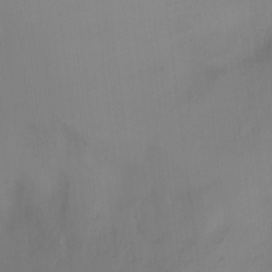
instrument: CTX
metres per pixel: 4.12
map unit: Ht
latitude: -14.7275
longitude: -43.3104
